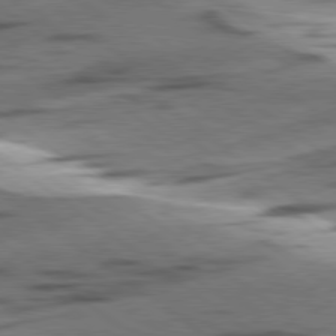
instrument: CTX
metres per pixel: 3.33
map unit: lApd
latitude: 78.8947
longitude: -51.1403
